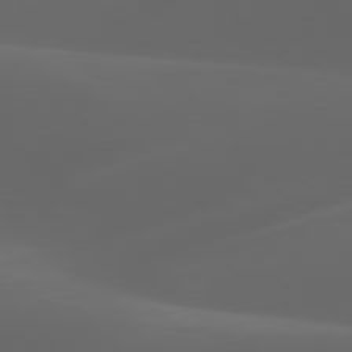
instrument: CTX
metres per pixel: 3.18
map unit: lApd
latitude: 77.8016
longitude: -53.8206
